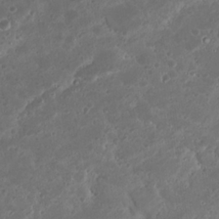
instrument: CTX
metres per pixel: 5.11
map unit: Nhu
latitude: 23.1592
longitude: -62.4979
